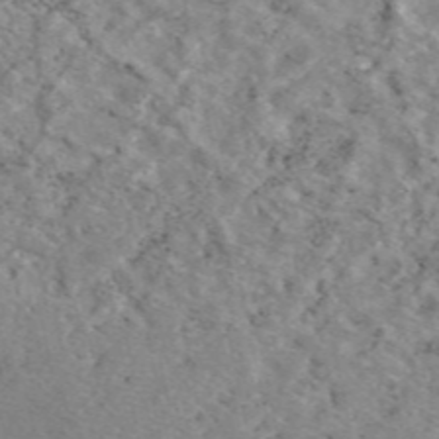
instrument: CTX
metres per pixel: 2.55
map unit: eAb
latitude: 48.6868
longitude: 113.5021
